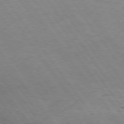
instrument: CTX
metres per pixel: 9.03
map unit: Hpe
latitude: 75.0836
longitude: -140.6868
